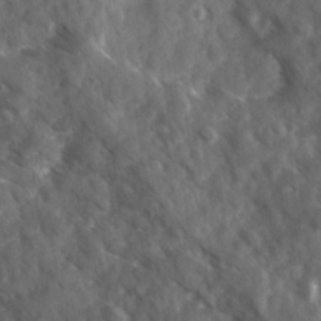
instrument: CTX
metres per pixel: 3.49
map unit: Ave
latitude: 17.6127
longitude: -131.2159
